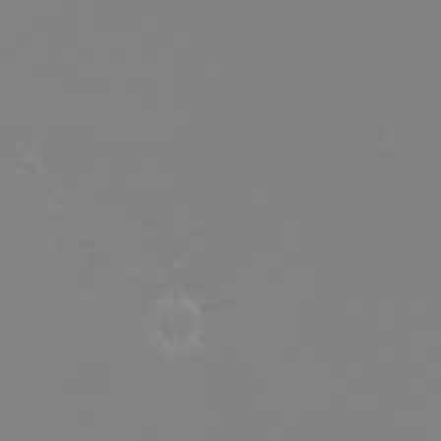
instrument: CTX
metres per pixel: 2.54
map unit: eHh
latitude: -2.5762
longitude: -75.7828
